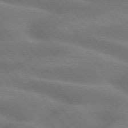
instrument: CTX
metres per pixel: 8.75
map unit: lApd
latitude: 74.9136
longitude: -59.2726
